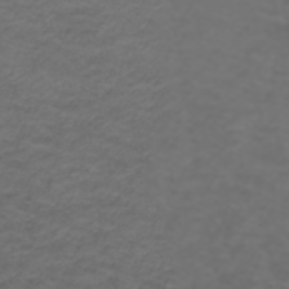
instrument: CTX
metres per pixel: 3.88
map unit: ANa
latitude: 39.3859
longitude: 24.1228
